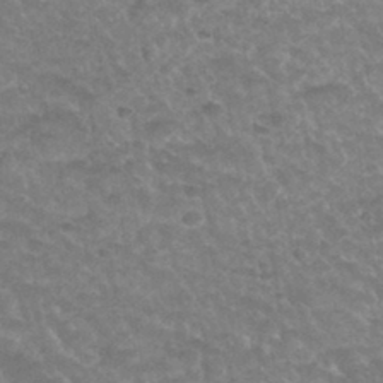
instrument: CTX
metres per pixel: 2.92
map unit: Hto
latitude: 33.9339
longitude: -49.4993
